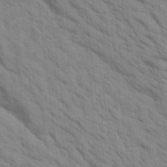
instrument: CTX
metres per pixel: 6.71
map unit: Htu
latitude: 1.5938
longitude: 143.2942
